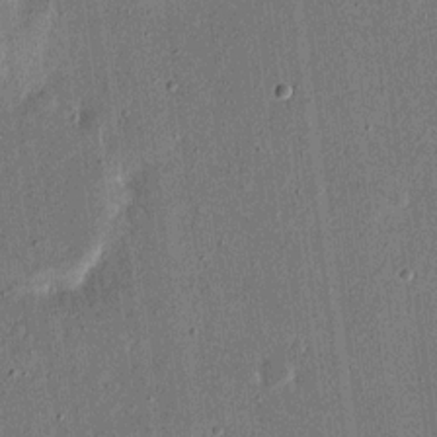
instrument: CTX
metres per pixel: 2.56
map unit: eHh
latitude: 16.2145
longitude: -70.4979
